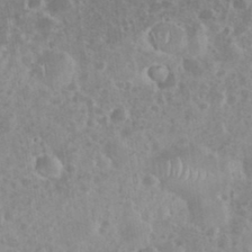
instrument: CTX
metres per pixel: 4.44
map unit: eHh
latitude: 35.1025
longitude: -61.9717
